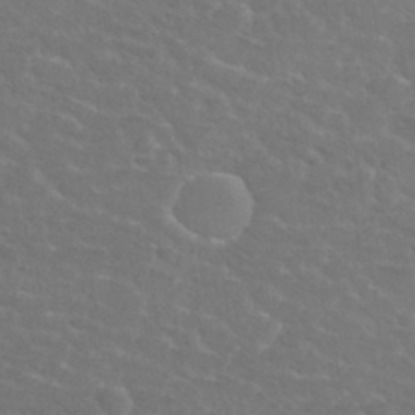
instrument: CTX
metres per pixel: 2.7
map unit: Nhu
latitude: 30.0444
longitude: -50.4034
